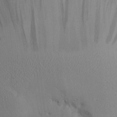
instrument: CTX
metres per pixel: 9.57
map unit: Htu
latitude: -3.4832
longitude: 156.9164
